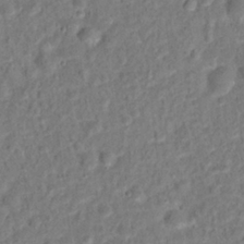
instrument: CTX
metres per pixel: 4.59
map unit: Hto
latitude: 14.0633
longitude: -38.6112
